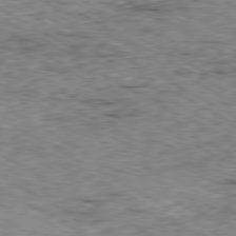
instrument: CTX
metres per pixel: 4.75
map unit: Ap
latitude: -80.4629
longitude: -50.1577
